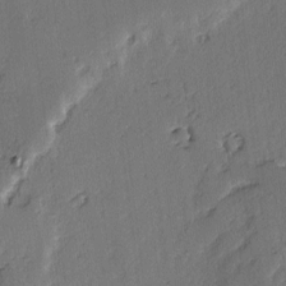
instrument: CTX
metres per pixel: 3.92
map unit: lAvf
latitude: -2.9730
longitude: -106.9703
